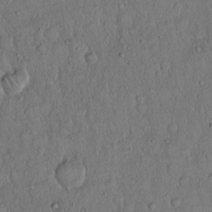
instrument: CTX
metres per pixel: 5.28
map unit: Hto
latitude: 15.0270
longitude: -57.4993
